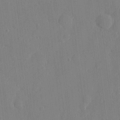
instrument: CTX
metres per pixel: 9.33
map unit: eHh
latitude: 5.8583
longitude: -72.9136
